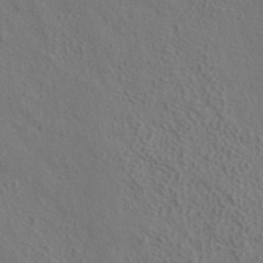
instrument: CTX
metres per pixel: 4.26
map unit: ANa
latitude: 37.1214
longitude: 18.9731
